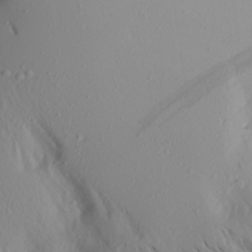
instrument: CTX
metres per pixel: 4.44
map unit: Aa
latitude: 21.1970
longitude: -146.6302
